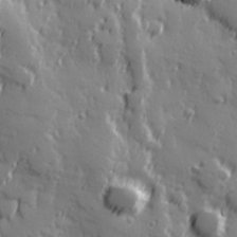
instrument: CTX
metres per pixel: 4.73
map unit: Hve
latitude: 25.7638
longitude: 146.6707
